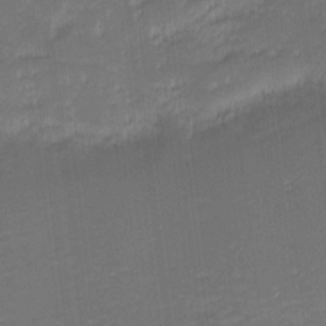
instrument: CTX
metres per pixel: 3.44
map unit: eHh
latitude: -2.2172
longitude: -82.2900
